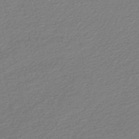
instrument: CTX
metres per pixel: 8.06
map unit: lHb
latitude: -46.9541
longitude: 58.0094
